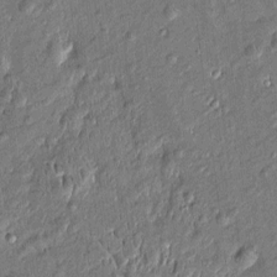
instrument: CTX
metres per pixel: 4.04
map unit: Htu
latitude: -7.1620
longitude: 176.7463
